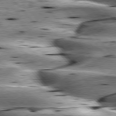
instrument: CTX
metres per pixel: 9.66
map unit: lApd
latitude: 76.4034
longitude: -61.4237
